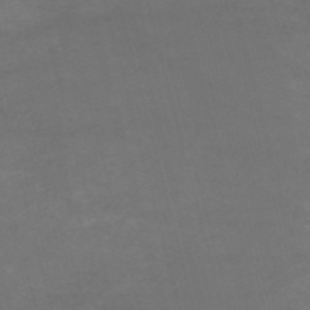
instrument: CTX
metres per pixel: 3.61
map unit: HNb
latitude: -54.2362
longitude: -37.2159
